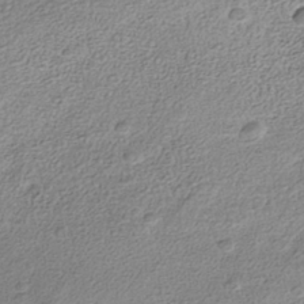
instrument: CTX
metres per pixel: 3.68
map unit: Nhe
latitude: -41.6155
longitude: -111.2348
